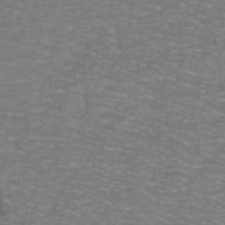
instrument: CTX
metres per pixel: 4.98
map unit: lHb
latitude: -42.1983
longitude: 55.2943
